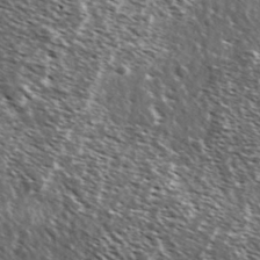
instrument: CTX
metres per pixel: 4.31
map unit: Ave
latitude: 37.1970
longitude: -108.6868
